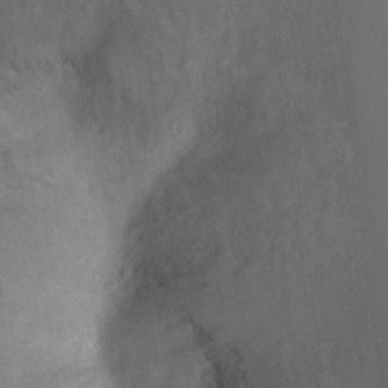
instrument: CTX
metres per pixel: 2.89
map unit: Ht
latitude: -10.4440
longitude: -36.1200
